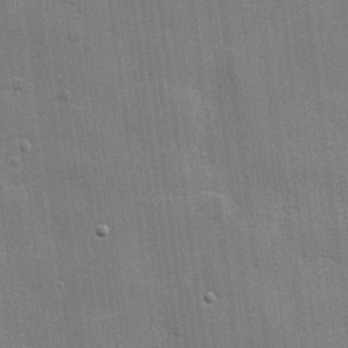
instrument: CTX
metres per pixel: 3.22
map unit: lHvf
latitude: 23.6316
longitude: 142.3117
